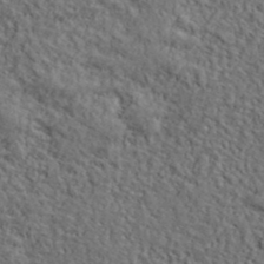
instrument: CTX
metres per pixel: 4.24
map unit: lHvf
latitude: 39.0458
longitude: -87.8583
